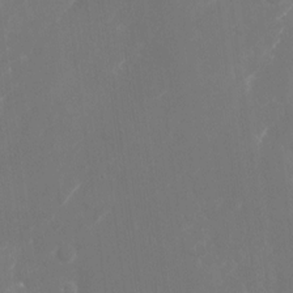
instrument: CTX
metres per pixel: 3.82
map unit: Nhu
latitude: -24.9542
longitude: -72.6680
